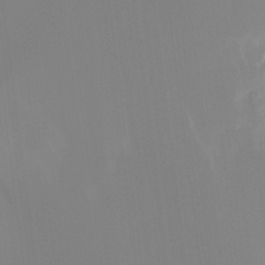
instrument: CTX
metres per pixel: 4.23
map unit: Nhu
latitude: -8.0094
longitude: -52.2712
